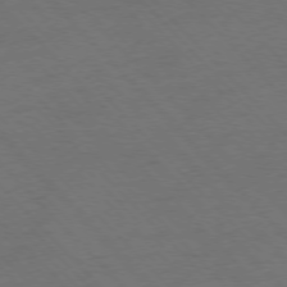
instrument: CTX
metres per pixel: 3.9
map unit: Ap
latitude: -76.9542
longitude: -86.0633
